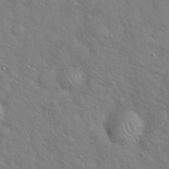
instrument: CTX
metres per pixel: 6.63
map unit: Hto
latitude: 18.7813
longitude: -53.3482
